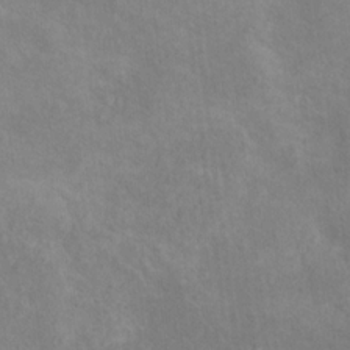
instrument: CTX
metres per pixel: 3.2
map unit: Hto
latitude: 13.3104
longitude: -38.7624
